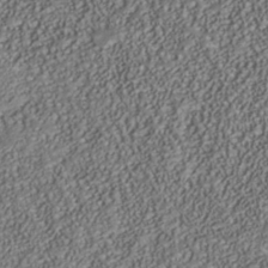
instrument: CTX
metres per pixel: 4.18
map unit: Nhu
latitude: -39.1998
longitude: -85.5182
